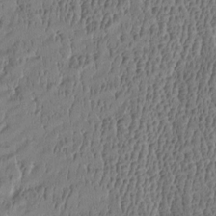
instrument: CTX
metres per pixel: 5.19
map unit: Htu
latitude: -4.8030
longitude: 176.4440
